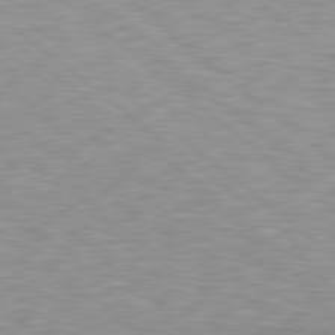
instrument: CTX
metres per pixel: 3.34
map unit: lApd
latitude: 79.2726
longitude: -88.5546
